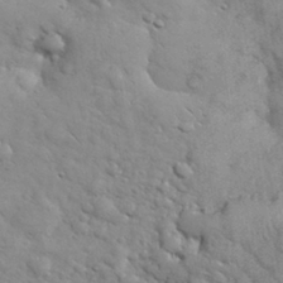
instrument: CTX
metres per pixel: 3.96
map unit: eHh
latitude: 30.1389
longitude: -68.7246
